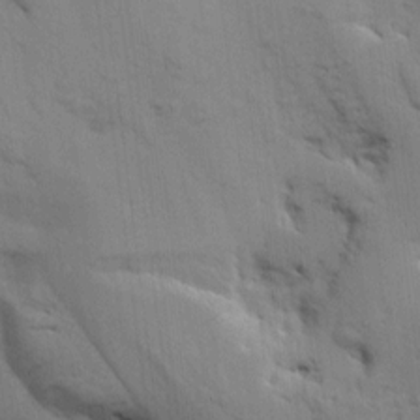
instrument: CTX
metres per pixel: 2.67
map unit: Aa
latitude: 8.6113
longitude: -142.1578
